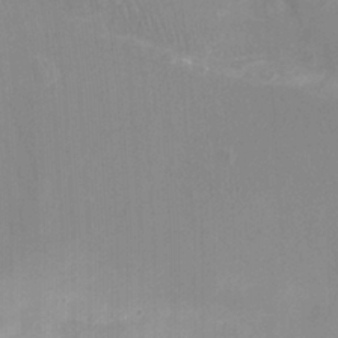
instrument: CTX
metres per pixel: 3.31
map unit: Nhu
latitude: -16.0472
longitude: -56.5923
